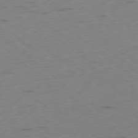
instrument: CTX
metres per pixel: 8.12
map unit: Ap
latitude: -78.6896
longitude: -63.1781
